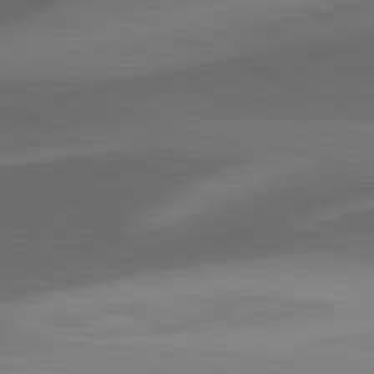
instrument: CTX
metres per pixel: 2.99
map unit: lApd
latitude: 81.7072
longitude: 126.1227
